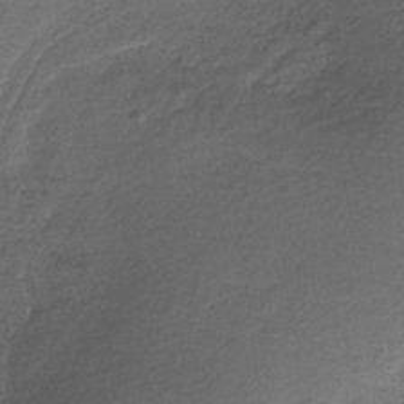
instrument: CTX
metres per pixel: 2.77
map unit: lHb
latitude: -35.5966
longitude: 61.4832
